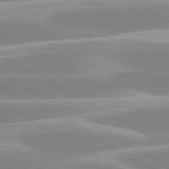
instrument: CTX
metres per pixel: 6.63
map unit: lApd
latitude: 80.4034
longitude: -128.3278
